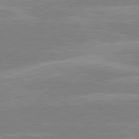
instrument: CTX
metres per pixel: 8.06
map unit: lApd
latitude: 80.1200
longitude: -131.8773
